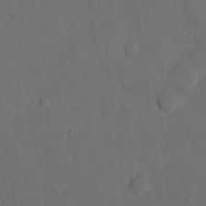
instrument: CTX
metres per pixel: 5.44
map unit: eHh
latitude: 15.9339
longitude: -67.6316
